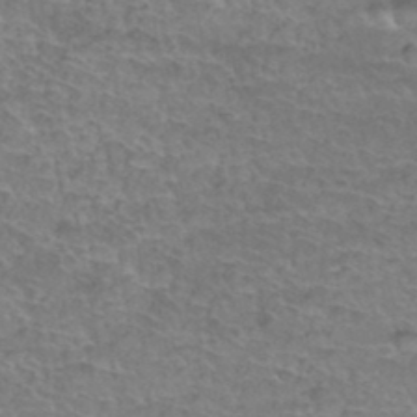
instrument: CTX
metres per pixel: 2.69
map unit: Hto
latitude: 37.0081
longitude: -42.1767
